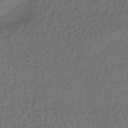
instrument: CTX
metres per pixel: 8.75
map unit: lHb
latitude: -43.5210
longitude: 64.3495
